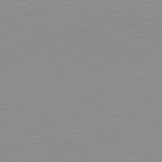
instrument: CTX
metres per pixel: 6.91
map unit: Hpe
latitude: -82.1417
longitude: 17.7289
